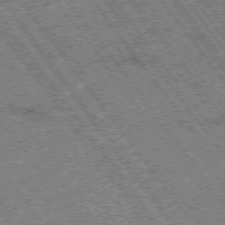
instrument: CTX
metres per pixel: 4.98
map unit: Hpe
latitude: -75.6533
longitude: -21.2915
